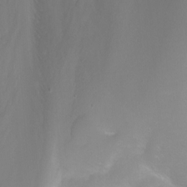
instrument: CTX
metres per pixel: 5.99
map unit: Nhu
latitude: -4.4440
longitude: -76.0444
